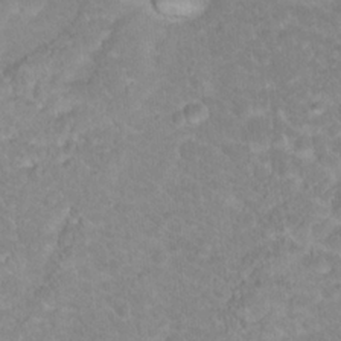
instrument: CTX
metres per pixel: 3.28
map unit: Hto
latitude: 18.2522
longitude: -37.6883
